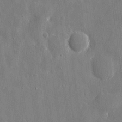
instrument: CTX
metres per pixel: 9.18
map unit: eHh
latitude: 10.0255
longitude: -69.7828
